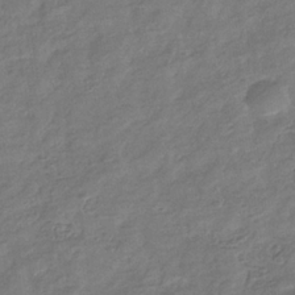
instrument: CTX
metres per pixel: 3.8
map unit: eHb
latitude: -34.1984
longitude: 79.8044
